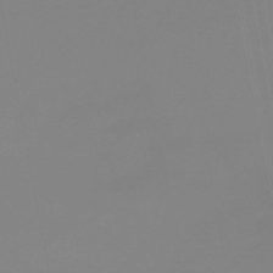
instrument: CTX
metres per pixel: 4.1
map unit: eHb
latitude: -49.2376
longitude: 84.7085
